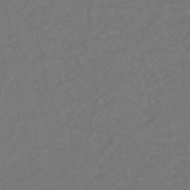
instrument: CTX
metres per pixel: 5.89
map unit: eHh
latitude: -44.2362
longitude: -29.2915
